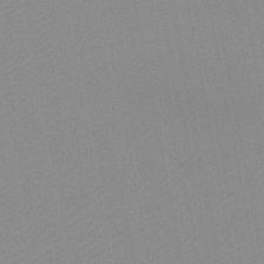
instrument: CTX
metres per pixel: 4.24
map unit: HNb
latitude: -45.2943
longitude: -43.2537
